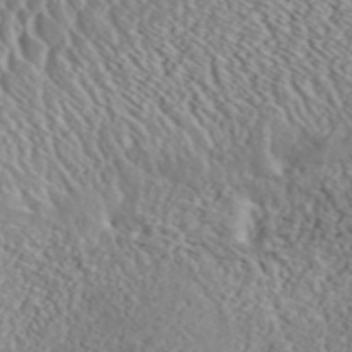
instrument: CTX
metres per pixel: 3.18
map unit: ANa
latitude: 40.1010
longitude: 18.9920
